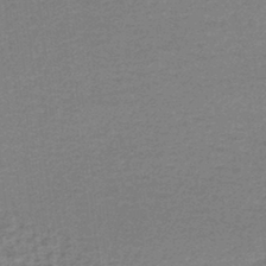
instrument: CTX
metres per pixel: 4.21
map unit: lHb
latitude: -43.8989
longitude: 66.4629
